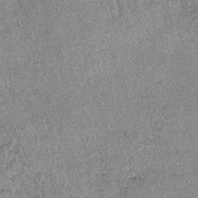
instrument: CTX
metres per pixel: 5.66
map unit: lHb
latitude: -38.5196
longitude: 67.0865
